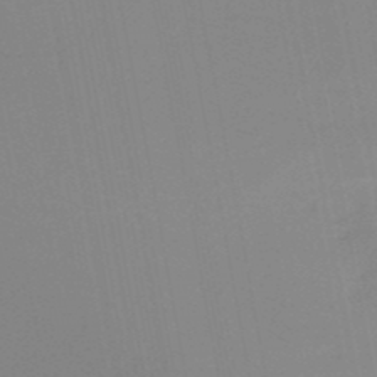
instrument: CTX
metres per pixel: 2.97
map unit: HNb
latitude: -51.1053
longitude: -51.0458
